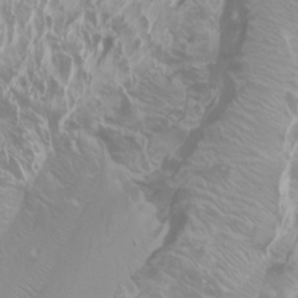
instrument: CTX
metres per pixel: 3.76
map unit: Htu
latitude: -6.3684
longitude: -72.3090
